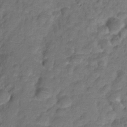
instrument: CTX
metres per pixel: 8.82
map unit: Hve
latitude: -31.1431
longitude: 95.8233
